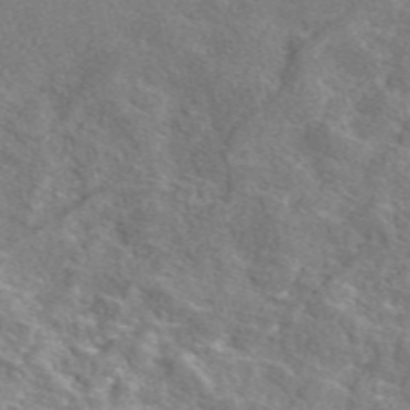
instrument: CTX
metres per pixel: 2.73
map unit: eAb
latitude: 48.3845
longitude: 113.5588
